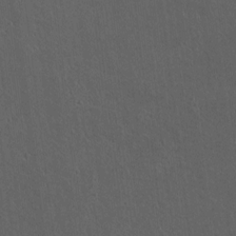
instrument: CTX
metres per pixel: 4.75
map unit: lAvf
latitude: 8.1578
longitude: 168.6518
